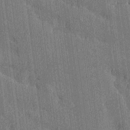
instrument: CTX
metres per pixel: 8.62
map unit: Htu
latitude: -8.0472
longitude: 176.5385
